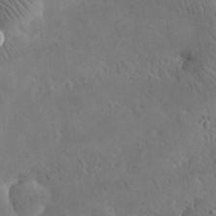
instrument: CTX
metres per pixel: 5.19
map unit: eHh
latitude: 25.7071
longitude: -67.4615
